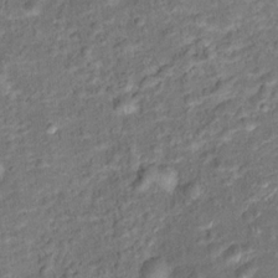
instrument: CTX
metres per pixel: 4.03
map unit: Ht
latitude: 14.8191
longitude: -40.6112
